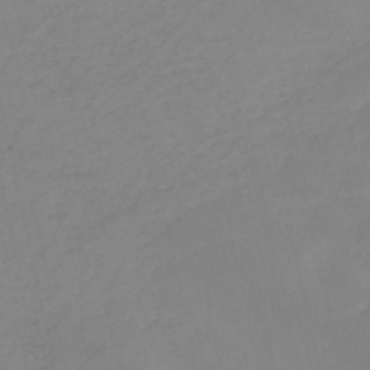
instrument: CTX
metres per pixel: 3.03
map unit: HNb
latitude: -52.0094
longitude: -50.5356
